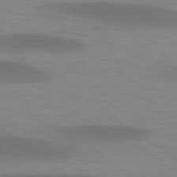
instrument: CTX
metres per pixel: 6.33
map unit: lApd
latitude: 79.0081
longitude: -47.7450
